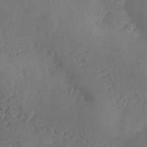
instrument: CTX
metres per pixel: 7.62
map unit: Ave
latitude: -9.8044
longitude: -118.4790
